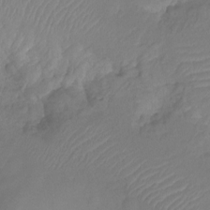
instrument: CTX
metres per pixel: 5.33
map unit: Nhu
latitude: -15.1620
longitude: -26.0444
